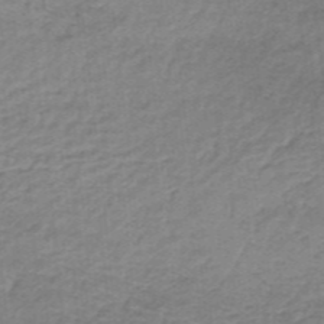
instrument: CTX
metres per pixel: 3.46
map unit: lHb
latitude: -35.0486
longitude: 60.2362
